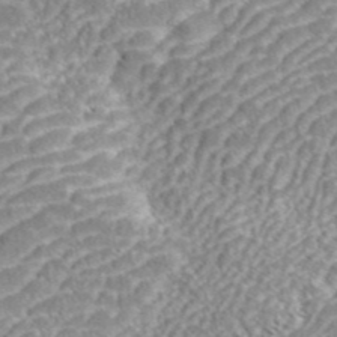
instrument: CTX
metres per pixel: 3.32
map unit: ANa
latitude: 44.1389
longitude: 38.0283
